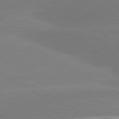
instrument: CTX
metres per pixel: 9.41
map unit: lApd
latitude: 80.8758
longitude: -152.4979
